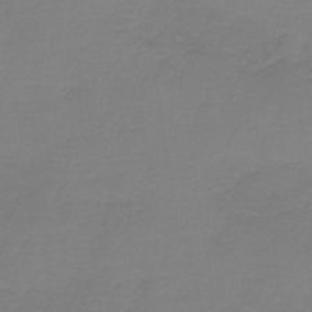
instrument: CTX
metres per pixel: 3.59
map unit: HNb
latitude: -35.8800
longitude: 53.9178
